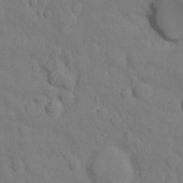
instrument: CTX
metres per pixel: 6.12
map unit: Ht
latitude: 11.1781
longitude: -33.3482
